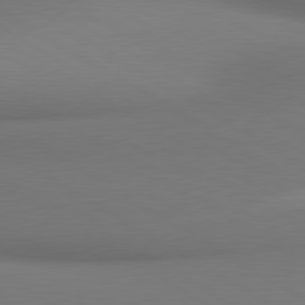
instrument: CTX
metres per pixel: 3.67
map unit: lApd
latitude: 80.1011
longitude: 174.5573
